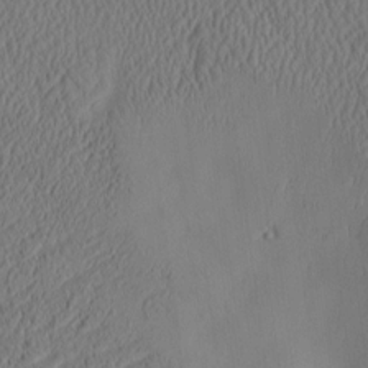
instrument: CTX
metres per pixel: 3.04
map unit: eHh
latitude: -3.2186
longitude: 16.8030
